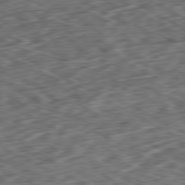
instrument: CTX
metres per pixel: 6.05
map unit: Ap
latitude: -80.4062
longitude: -73.1215
